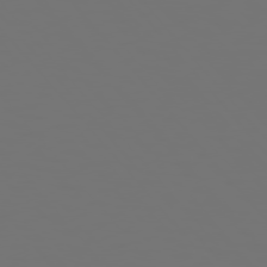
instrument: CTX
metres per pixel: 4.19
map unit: Hpe
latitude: 75.1781
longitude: -124.8002
